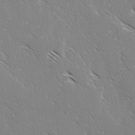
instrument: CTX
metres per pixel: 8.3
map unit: lAvf
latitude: -3.4076
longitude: -113.2348
